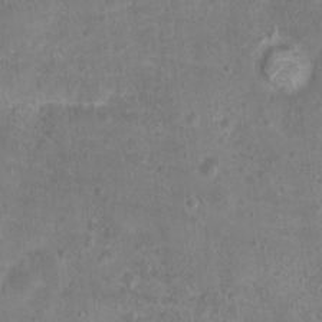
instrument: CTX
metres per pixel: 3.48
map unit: Hto
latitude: 17.1970
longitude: -40.0633
